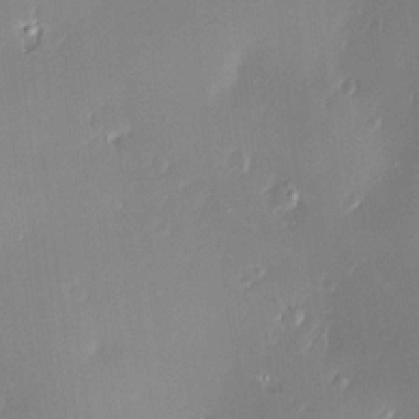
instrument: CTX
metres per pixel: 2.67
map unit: Nve
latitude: -7.3509
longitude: 174.4062
